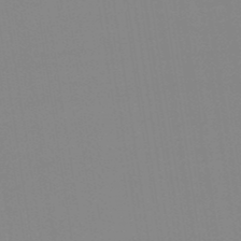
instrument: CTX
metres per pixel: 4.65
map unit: eHb
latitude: -49.2565
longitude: 67.5588
